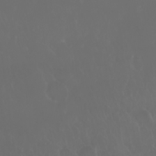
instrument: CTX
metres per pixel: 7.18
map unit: Nhu
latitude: 28.0255
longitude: -62.8002
